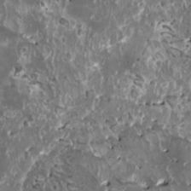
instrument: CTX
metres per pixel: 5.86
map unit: HNhu
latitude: 0.5545
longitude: 5.7099
